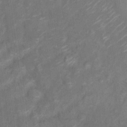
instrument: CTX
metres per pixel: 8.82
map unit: Hto
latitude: 17.7639
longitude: -40.7813
